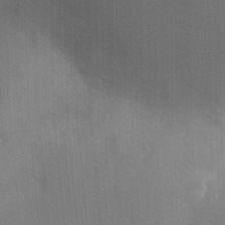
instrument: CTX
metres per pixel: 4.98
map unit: HNhu
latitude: 4.9892
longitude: 8.8975
